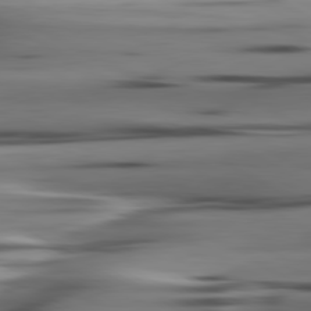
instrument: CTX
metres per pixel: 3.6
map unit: lApd
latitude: 80.4979
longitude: -123.1025
